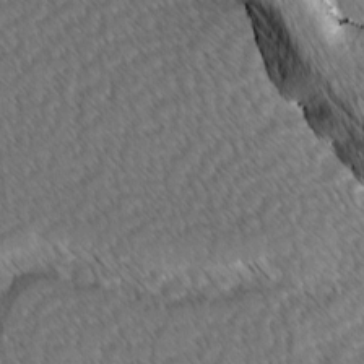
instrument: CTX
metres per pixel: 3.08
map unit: lAvf
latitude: -3.1431
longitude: -114.1955
